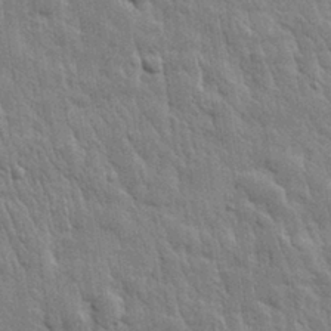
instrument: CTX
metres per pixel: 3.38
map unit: eHh
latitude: 31.2159
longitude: -78.8947
